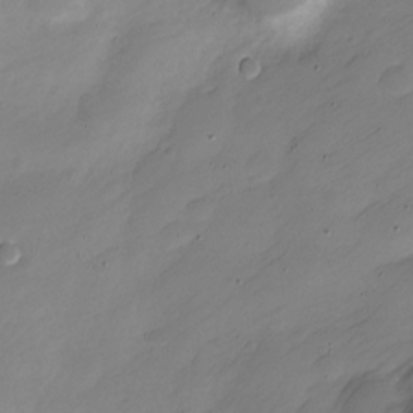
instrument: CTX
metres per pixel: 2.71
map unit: Nve
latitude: -22.1795
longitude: 106.1228
